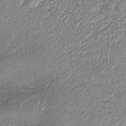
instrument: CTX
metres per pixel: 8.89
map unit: HNhu
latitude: -37.0297
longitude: 33.7856
